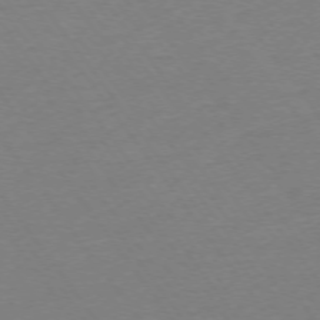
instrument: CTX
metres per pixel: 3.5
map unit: Ap
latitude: -75.0865
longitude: -83.9717
